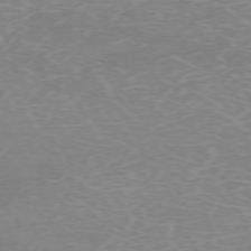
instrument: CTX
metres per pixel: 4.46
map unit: Hpe
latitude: -71.5777
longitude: 12.0094
